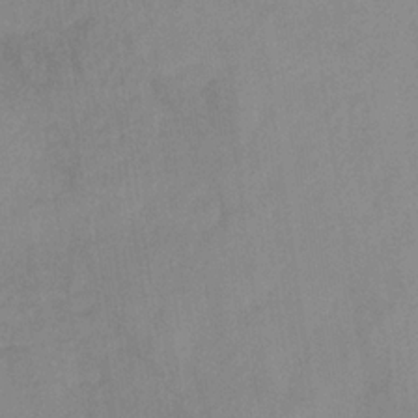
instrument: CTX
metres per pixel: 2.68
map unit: HNb
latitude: -31.4832
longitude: 62.1605
